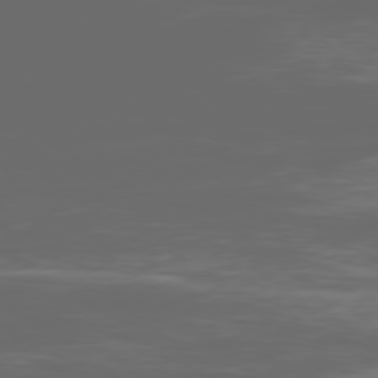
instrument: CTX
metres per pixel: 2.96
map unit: Ap
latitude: -79.5777
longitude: -59.8961
